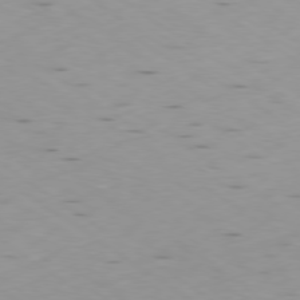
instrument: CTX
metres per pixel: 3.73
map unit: Ap
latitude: -79.2942
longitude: -72.3279
